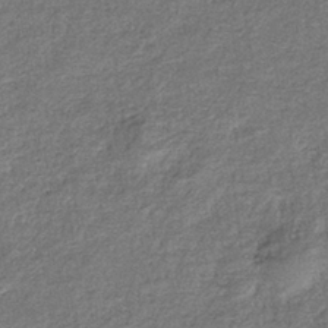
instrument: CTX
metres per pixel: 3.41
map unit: eHb
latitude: -36.2739
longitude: 78.8597
